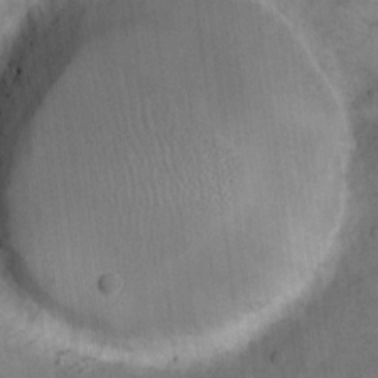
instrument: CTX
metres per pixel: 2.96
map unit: eHh
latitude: 16.1200
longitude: -67.2159
